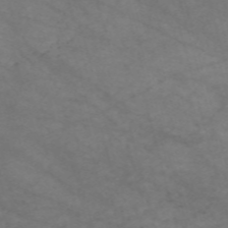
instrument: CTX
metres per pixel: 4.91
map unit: Nve
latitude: -59.0486
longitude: 59.0675
